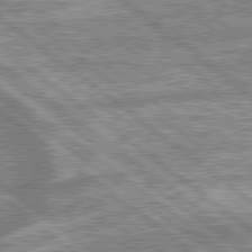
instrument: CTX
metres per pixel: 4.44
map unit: lApd
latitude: 79.4616
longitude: -168.0255
